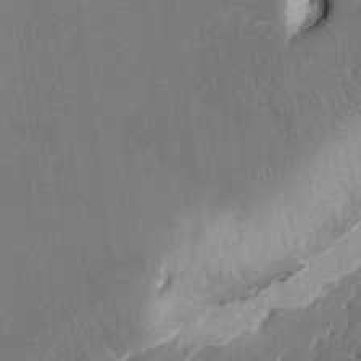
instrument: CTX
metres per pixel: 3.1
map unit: HNhu
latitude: 8.7246
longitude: -5.3293
